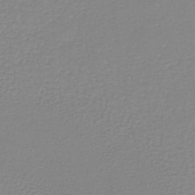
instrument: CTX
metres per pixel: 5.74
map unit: lHb
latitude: -40.0472
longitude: 60.9920
